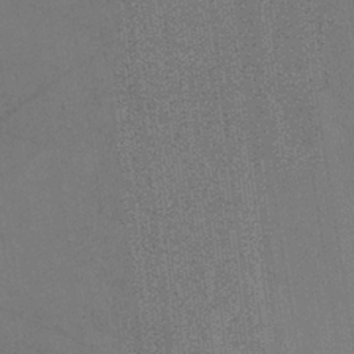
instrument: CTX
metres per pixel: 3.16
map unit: HNb
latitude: -33.4833
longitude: 54.5196
